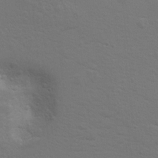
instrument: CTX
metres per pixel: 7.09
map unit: Hto
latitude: 8.3090
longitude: -31.0459
